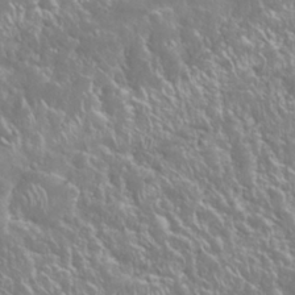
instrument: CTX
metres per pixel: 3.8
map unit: Nhu
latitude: 24.8757
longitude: -59.8394
